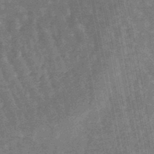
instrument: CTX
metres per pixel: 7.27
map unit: lHb
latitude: -47.3320
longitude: 78.5762
